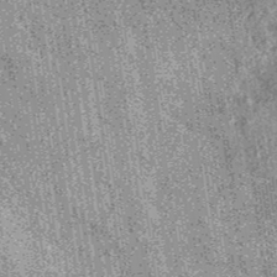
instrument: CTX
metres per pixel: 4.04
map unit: eAb
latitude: 37.3481
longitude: 107.8800
